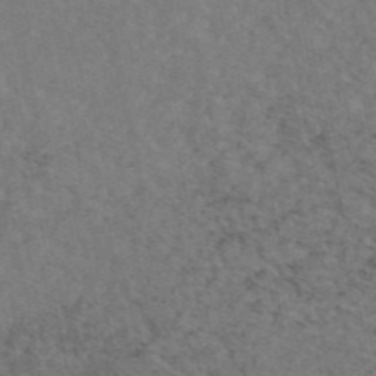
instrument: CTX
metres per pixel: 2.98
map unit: eAb
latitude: 46.4034
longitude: 116.6140
